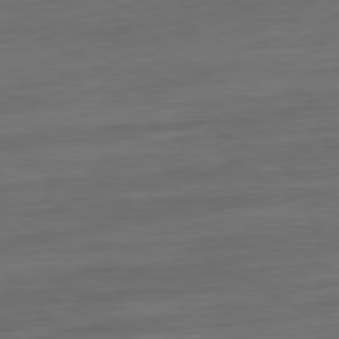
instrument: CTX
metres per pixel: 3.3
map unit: Ap
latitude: -81.4644
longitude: -79.0270
